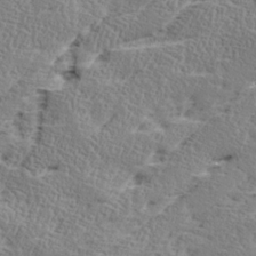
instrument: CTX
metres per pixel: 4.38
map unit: Ave
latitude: 16.9325
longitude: -138.0444
